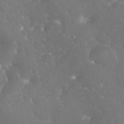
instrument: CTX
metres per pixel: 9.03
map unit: eHh
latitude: 34.4790
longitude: -63.8773
